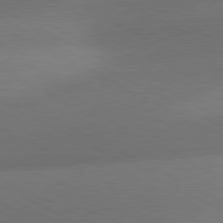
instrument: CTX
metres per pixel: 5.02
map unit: lApd
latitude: 81.0458
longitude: 129.2376
